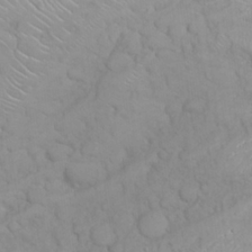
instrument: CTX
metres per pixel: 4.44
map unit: eHh
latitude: 25.3670
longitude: -64.8191
